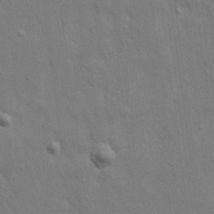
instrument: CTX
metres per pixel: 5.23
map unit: Ave
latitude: 22.6301
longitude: -130.1956
